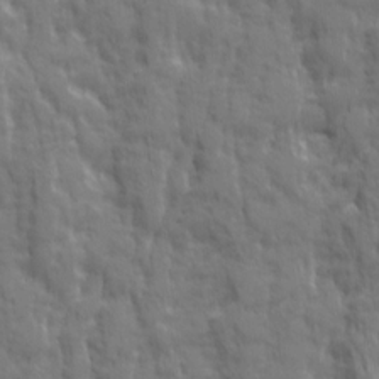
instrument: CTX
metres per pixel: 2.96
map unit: Ave
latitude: 19.9906
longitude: -133.7450
